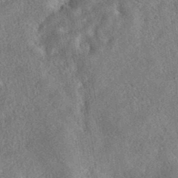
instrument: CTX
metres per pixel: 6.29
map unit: eAb
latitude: 36.8758
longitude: 113.1053
